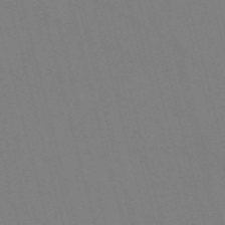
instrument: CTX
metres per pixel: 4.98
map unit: Nve
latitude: -58.1416
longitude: 61.9556
